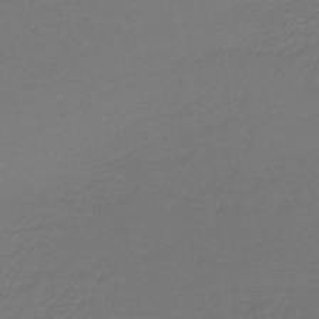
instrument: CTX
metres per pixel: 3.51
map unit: lHb
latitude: -43.6532
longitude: 66.1984
